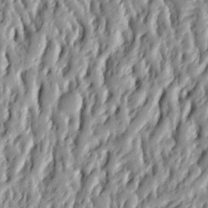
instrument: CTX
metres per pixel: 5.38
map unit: Ht
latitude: 8.9325
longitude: -77.4804
